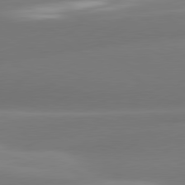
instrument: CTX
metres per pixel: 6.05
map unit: lApd
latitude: 80.6490
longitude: -160.8569
